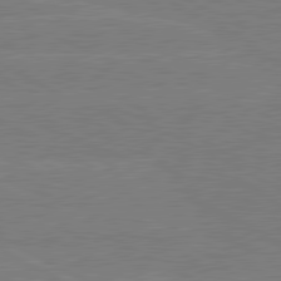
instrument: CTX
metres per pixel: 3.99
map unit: lApd
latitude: 80.5357
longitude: -127.8395
